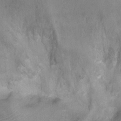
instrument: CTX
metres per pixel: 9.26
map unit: Ht
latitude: -8.8219
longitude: -21.2348
